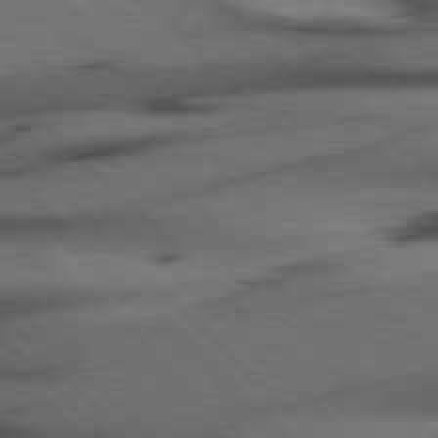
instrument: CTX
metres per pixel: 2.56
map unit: Hpe
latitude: 77.2726
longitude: -154.9514
